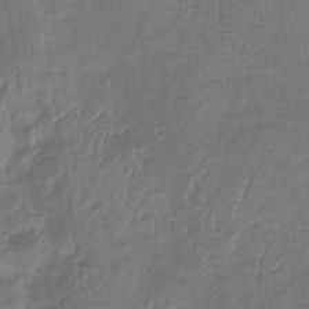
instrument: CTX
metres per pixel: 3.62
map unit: lHb
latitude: -34.2739
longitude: 71.1431
